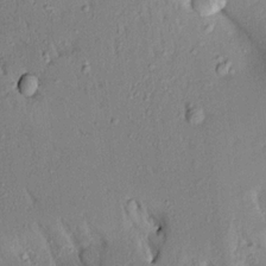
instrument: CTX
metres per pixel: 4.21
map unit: Aa
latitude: 17.1214
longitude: -148.6302
